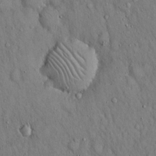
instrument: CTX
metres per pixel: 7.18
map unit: Hto
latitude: 15.4994
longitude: -58.4979
